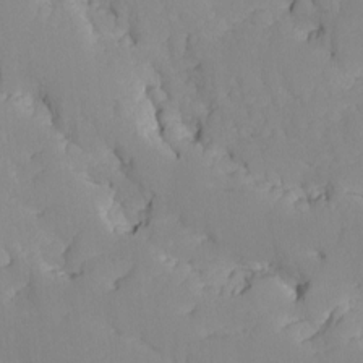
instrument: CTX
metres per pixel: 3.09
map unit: Ave
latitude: -9.2187
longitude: -116.8569
